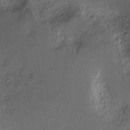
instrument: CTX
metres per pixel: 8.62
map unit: Nhu
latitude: -1.5399
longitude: -73.2537
